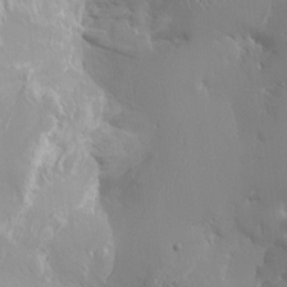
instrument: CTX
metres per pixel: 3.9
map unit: HNhu
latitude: 0.3467
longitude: -2.5923
